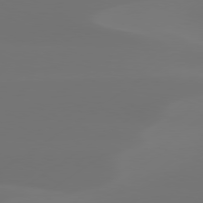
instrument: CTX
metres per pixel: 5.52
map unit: Hpe
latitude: 78.1200
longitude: -128.8191
